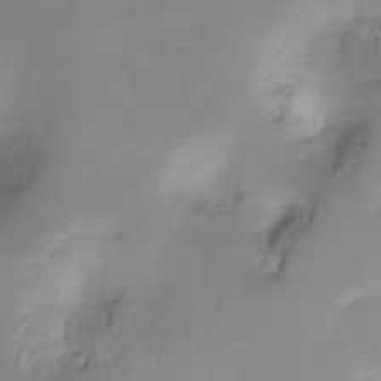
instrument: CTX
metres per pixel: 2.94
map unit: Ht
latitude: -10.2928
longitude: -39.1592
